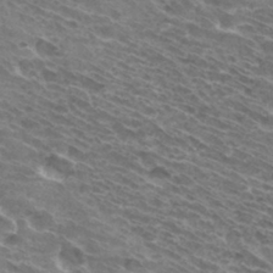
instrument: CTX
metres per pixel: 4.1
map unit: Hto
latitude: 32.4790
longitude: -42.6302
